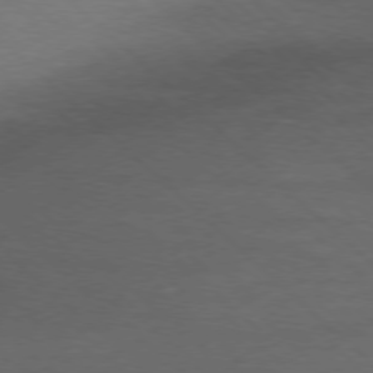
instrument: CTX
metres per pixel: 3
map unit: Ap
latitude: -78.2550
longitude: -68.7057
